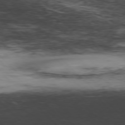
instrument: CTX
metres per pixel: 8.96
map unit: Hpe
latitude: -77.5777
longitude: 10.9920
